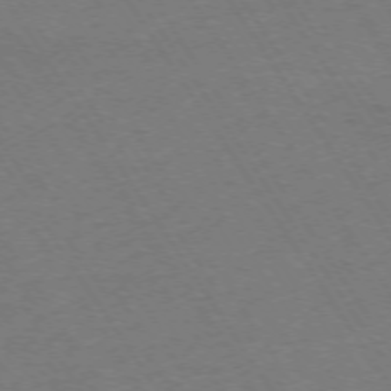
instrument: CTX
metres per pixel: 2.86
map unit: Ap
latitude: -73.9178
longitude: -71.4615
